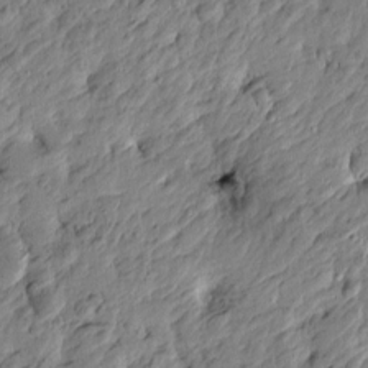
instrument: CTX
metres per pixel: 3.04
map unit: Htu
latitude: -3.9745
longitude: 179.1431
